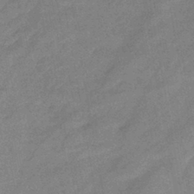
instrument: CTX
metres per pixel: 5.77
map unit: eHb
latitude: -41.6533
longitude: 84.2928
